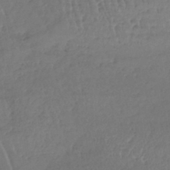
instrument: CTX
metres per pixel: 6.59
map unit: lHb
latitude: -39.6911
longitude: 68.3495
